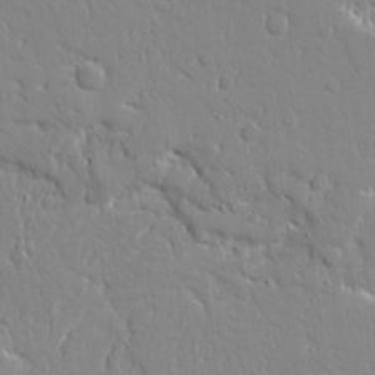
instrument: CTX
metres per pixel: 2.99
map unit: Ave
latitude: 16.9703
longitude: -141.0836
